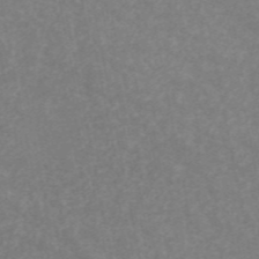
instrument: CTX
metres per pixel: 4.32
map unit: ANa
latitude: 46.1956
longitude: 26.0094
